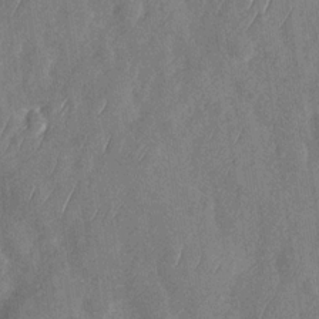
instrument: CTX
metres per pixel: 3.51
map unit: Nhu
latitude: -29.6722
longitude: -58.5735
